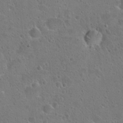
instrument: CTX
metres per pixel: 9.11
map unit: Hto
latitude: 22.5357
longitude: -48.6302
